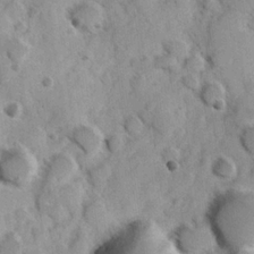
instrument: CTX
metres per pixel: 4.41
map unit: Hve
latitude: 24.0633
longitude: 147.2565
